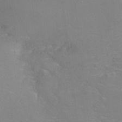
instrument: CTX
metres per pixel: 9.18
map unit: Ht
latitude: -6.7085
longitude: -33.7072
